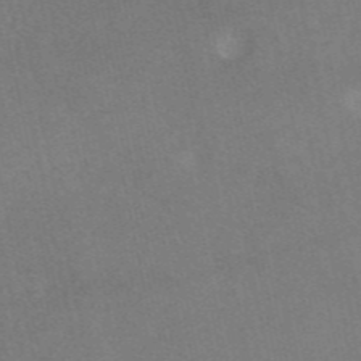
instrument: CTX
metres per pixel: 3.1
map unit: eAb
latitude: 46.7058
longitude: 115.8044
